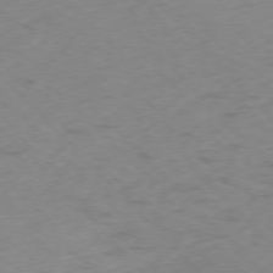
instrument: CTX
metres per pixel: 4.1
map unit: Ap
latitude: -76.6707
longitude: -65.4993
